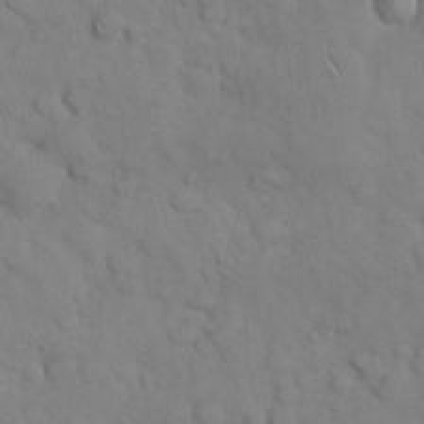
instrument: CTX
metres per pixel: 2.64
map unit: Nhu
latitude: 28.2900
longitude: -69.0081
